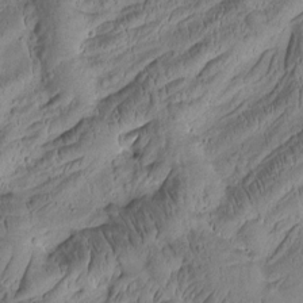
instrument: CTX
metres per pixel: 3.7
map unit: Htu
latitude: -2.3684
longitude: 171.6722
